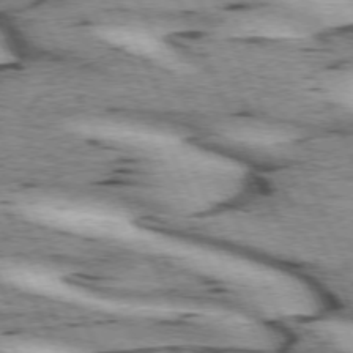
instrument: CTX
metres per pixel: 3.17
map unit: lApd
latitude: 72.3846
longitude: -54.3845
